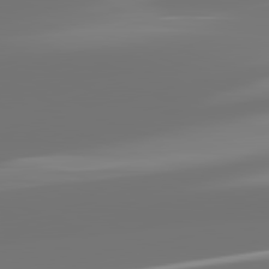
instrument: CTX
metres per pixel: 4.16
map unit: lApd
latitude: 82.3089
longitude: -150.7813
